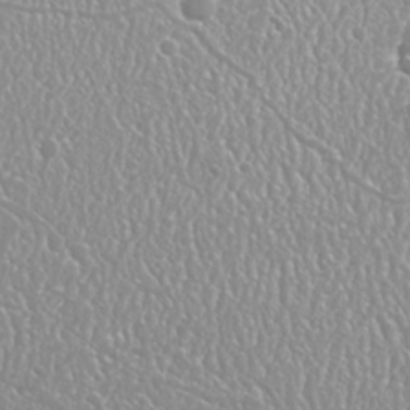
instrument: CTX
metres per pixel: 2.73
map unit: Nhu
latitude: 25.1592
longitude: -60.1011
